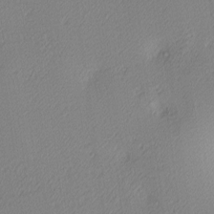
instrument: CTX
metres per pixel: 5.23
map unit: lAa
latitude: 3.4804
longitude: -116.1011
